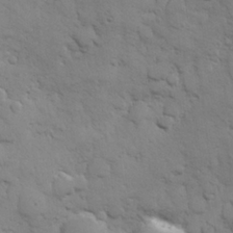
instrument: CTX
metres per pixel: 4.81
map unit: Hve
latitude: 25.9717
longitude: 148.5574
